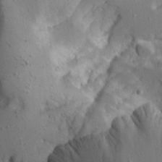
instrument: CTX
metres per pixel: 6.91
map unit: Aa
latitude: 24.3278
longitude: -128.1389
